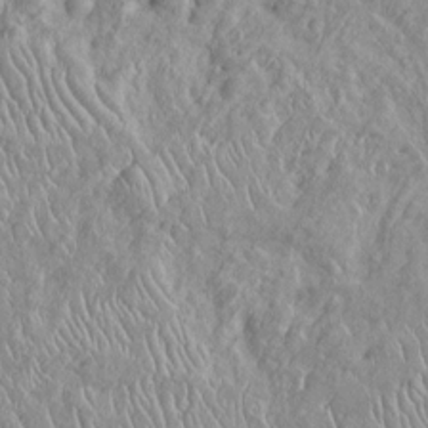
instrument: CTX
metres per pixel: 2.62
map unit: Htu
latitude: -6.3117
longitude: 153.4454
